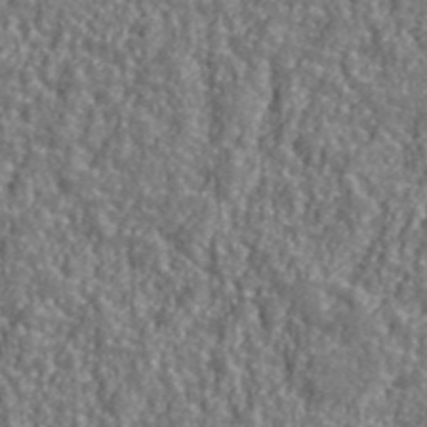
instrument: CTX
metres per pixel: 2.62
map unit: eHh
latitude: 42.3467
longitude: -91.5560
